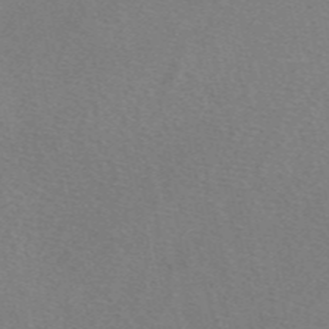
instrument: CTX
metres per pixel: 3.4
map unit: eAb
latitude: 49.0269
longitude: 107.6722
